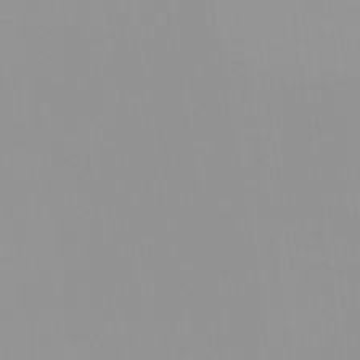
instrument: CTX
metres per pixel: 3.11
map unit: Nhu
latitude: -5.7666
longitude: -92.1766
